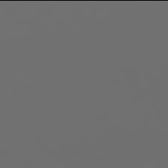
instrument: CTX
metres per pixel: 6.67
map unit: Hpe
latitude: 77.9906
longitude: -178.8002
